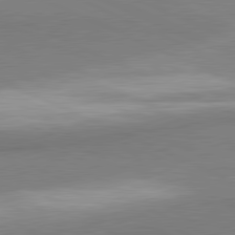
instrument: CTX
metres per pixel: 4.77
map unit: lApd
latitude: 81.1403
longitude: 165.8045
